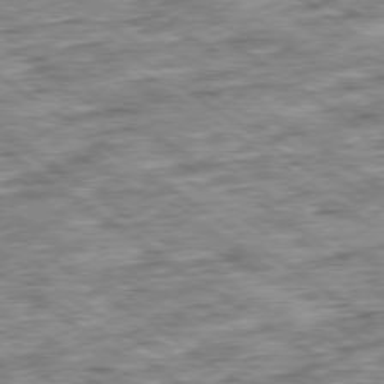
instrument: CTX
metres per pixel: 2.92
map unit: Ap
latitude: -79.6721
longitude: -75.8205
